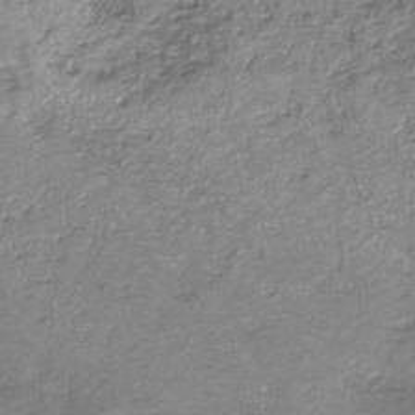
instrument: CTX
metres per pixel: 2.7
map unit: eAb
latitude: -38.0094
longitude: 51.4265
